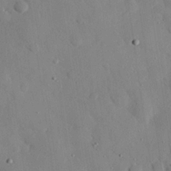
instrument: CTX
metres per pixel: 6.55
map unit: eHh
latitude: 26.2523
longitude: -77.4615
